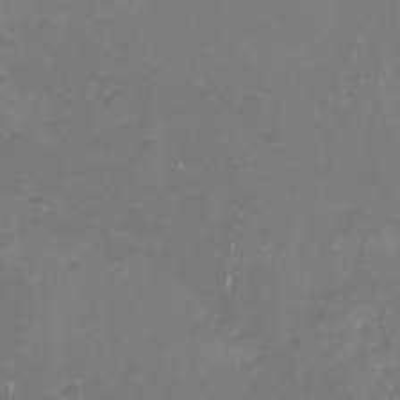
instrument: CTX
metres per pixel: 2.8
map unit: Nhu
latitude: -22.2362
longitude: -57.2348
